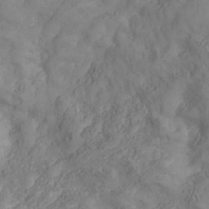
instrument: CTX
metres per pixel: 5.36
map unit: Nhe
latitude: -37.4454
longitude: 139.0865
